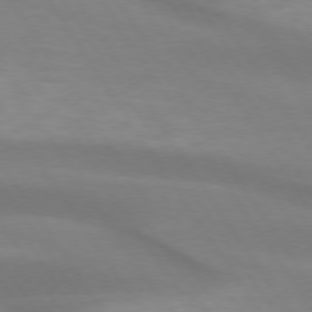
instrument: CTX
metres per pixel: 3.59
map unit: lApd
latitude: 73.9528
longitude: -49.1781
